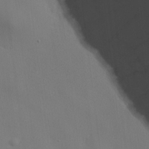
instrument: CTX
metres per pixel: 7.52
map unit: lHvf
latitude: 21.8773
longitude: 141.8989
